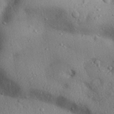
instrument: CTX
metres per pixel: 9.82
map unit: Aa
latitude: 31.5749
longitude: -145.6127
